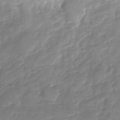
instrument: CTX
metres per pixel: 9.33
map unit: Nhu
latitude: -27.8422
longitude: -61.6694
